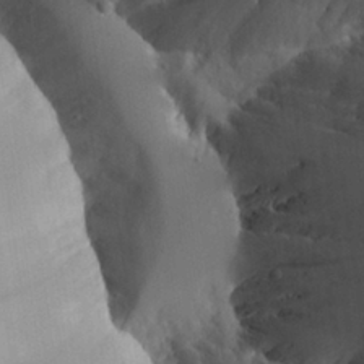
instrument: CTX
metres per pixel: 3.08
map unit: Aa
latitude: 26.6113
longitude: -130.9514
